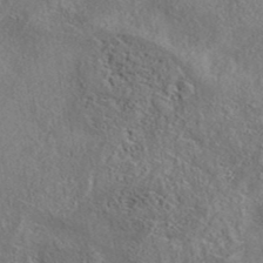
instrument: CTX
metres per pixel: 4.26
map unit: eAb
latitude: 39.1403
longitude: 112.4440
